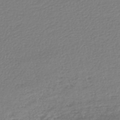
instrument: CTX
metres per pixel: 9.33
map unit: lHb
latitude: -45.8422
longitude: 68.2739
